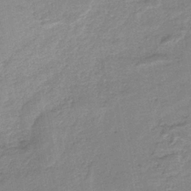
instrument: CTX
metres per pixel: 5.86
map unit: HNb
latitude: -34.6329
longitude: 59.3887
